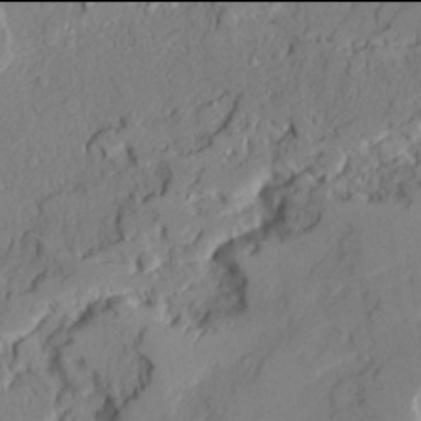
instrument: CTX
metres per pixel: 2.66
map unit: Ave
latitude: 21.9906
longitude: -129.3104
